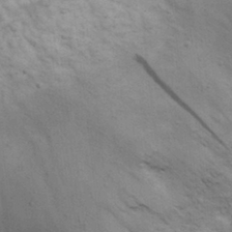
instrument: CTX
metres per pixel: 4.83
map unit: Nhu
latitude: 28.5168
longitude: -71.3104
